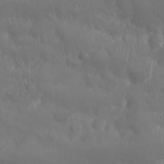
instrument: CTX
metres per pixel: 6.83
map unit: Nhu
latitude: 25.4993
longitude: -61.8961
